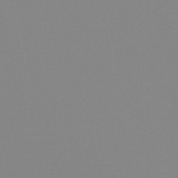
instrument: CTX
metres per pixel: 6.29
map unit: HNb
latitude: -47.1809
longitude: -48.6679
